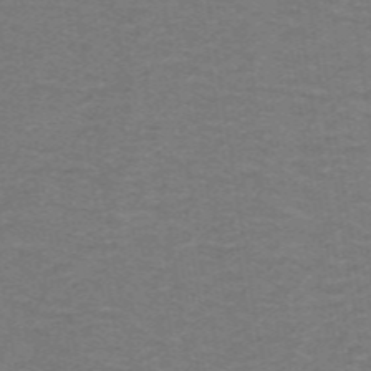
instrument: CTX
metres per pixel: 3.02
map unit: lHb
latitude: -42.9919
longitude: 54.6330
